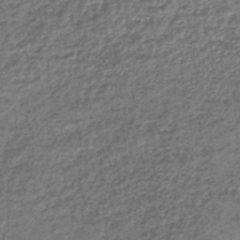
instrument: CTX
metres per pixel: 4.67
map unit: lHb
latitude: -41.6911
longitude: 69.7855
